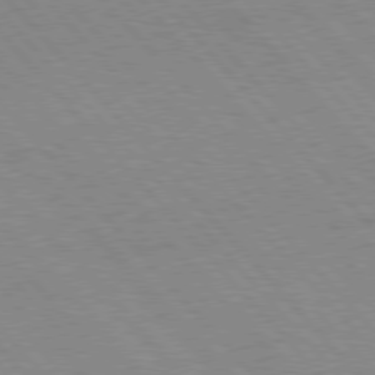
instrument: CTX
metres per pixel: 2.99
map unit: Hpe
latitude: 76.8758
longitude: -153.6694
